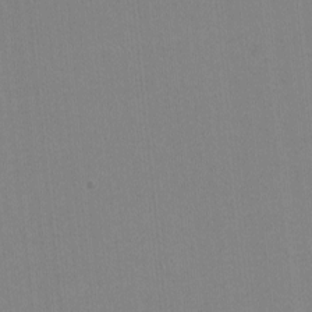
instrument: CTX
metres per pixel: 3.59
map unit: lHvf
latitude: -11.5399
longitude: -103.4048
